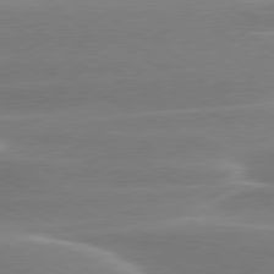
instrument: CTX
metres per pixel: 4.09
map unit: lApd
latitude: 79.6505
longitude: -114.4601
